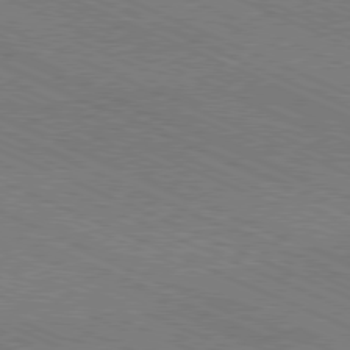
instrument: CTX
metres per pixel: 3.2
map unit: Ap
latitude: -81.0298
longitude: -75.3482
